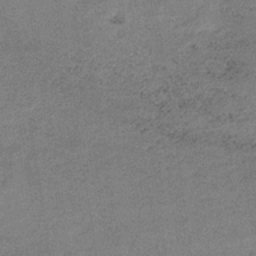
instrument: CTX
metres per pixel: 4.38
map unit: HNb
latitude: -32.8786
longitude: 62.6707
